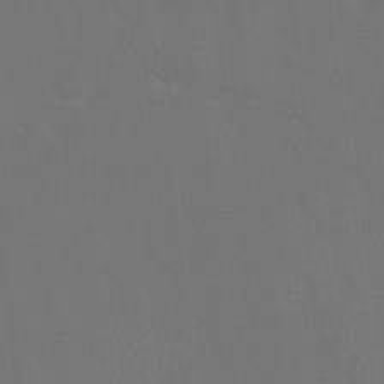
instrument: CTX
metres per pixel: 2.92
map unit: HNhu
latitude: 7.6505
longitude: 4.2550
